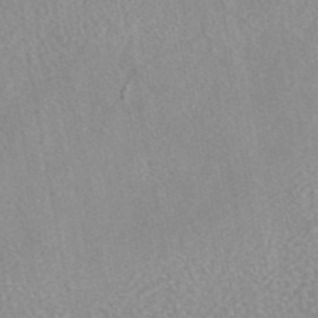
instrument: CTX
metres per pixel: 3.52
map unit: eAb
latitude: 44.4790
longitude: 106.3684
